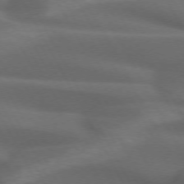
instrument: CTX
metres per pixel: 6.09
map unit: lApd
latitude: 72.0444
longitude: -50.9513
